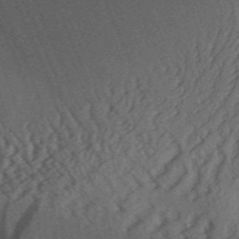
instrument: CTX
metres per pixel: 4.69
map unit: Aa
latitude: 30.6491
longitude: -141.9150
